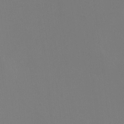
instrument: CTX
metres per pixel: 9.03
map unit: Htu
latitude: -14.3873
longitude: -47.5371
